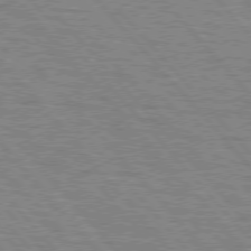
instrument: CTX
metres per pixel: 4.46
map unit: lApd
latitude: 75.9150
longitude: -75.5560
